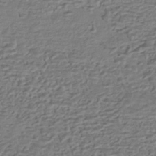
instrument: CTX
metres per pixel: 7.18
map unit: HNhu
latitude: -43.0297
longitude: 102.8597
